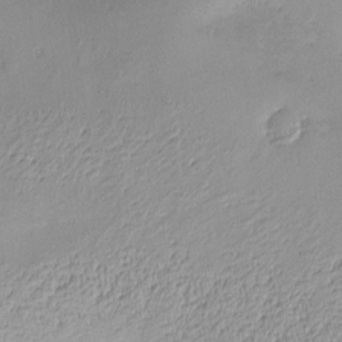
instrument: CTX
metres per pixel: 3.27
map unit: Nve
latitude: -8.9731
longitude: 174.6140
